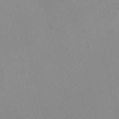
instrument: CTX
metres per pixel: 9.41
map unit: Nve
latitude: -57.2376
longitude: 60.0850
